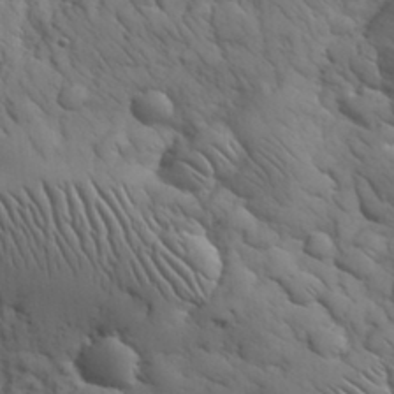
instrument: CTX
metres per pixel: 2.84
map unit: eHh
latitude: 32.4223
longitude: -67.5560
